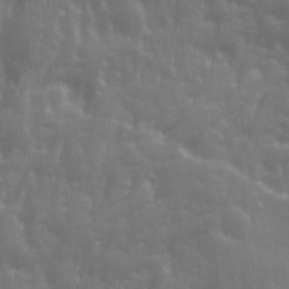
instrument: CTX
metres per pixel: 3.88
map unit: Ave
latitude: 12.9703
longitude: -103.5560
